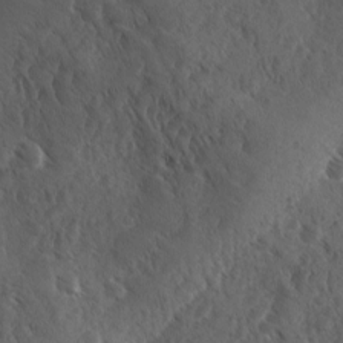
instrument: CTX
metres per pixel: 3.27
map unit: Ave
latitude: -10.0472
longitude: -119.2348
